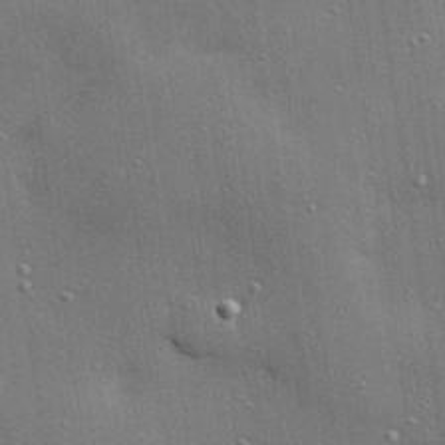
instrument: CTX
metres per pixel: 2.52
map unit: Hve
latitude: 28.2711
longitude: -91.0081
